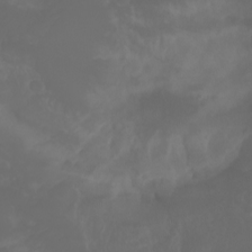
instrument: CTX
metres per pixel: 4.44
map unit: Aa
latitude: -7.5399
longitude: -79.5938
